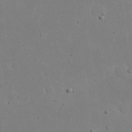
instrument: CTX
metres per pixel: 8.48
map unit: eHh
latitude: 20.7058
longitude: -71.7072
